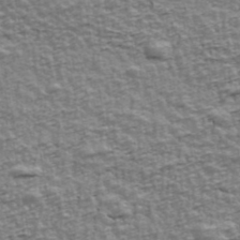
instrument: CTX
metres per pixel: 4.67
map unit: Ave
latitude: 42.6491
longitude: -112.7624
